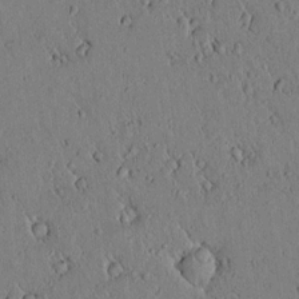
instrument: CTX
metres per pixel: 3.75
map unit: lAvf
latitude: 5.6316
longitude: 159.3509
